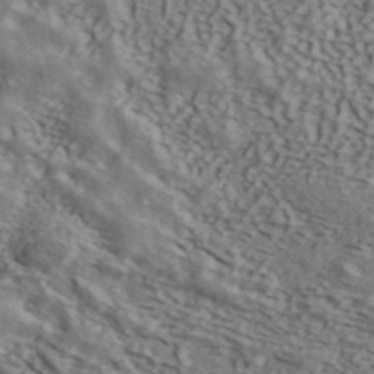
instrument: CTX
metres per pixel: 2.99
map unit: ANa
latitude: 43.6316
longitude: 47.6722
